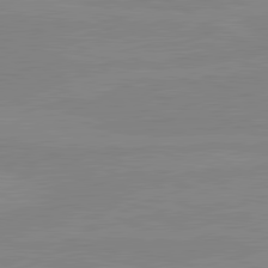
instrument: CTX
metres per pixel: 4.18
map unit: lApd
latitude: 81.0269
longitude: -176.2144
